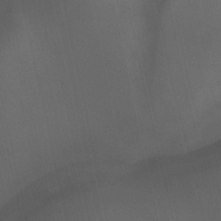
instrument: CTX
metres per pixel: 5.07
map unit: Ht
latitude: -4.4440
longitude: -62.6680
